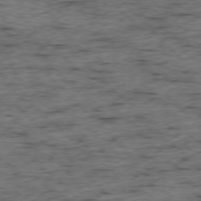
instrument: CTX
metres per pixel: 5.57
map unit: Ap
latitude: -76.4629
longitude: -91.0458
